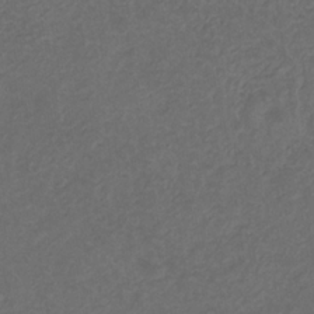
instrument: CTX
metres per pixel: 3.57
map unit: eHb
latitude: -32.1606
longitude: 72.4629
